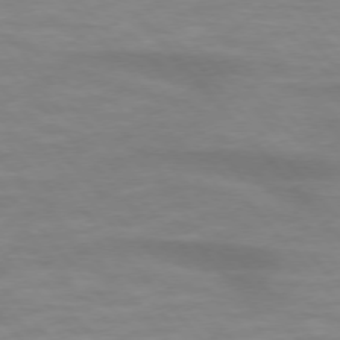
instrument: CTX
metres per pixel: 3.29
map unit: lApd
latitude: 74.4790
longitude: -61.0836
